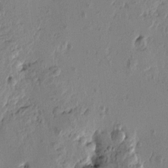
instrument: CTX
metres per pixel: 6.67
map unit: Htu
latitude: -1.3888
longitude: -177.6694
